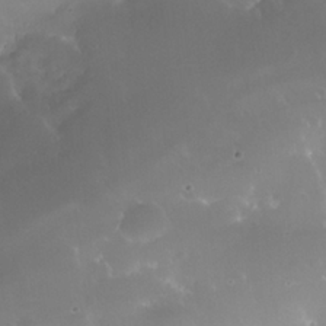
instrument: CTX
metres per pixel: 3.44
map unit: Nhe
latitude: -36.1983
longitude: -131.2537
